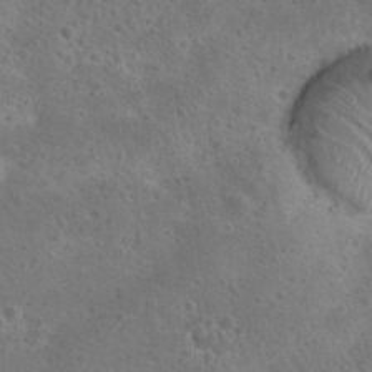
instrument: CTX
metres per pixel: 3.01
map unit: Hto
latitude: 23.4237
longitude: -48.5357
